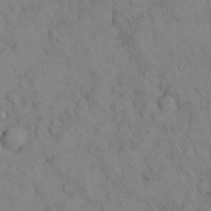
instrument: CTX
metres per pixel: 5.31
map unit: Nhu
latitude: 28.3278
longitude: -70.5357
